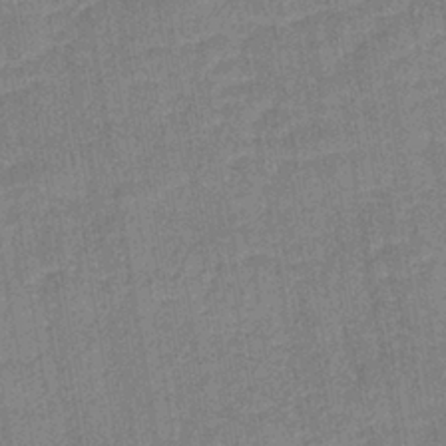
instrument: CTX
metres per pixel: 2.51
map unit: lHb
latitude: -37.1242
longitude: 73.9367
